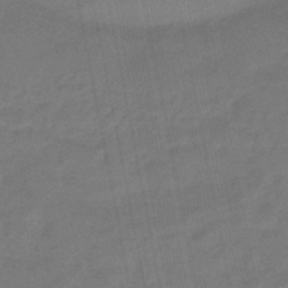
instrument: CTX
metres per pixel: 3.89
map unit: eHb
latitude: -46.4440
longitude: 87.6155
